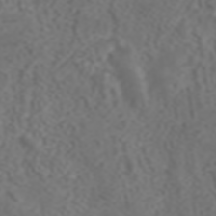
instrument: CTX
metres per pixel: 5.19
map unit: ANa
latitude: 42.2145
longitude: 34.4629
